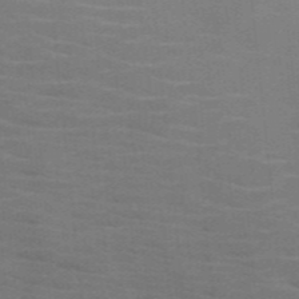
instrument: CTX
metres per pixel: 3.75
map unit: HNb
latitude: -46.5573
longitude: -46.1389
